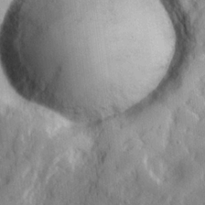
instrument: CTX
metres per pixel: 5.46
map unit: lHvf
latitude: 24.3089
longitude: 143.0864
